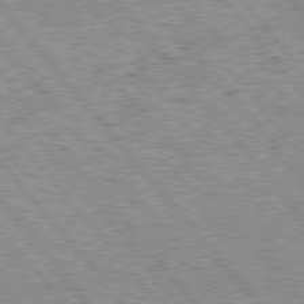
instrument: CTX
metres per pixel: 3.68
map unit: Hpe
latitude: 76.1577
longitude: -149.7072
